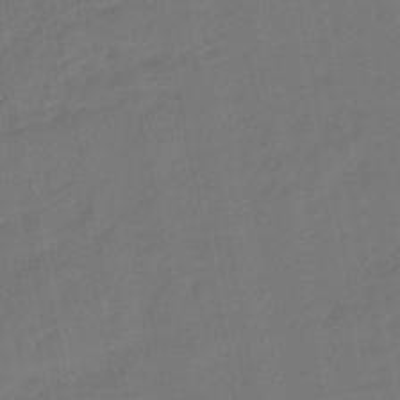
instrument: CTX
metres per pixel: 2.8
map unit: eHb
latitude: -46.6140
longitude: 87.8611
